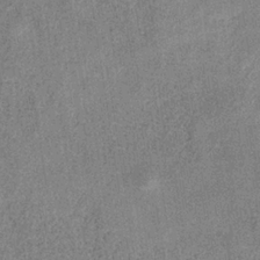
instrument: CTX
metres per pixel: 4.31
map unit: HNb
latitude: -33.8612
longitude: 54.1606
